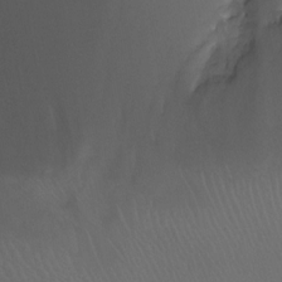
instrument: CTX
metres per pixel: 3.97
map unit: Ht
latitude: -12.5196
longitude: -44.1011
